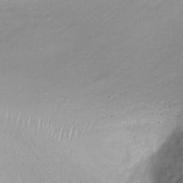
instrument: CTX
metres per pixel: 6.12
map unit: Ht
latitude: -8.6140
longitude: -20.4601
